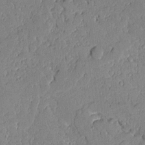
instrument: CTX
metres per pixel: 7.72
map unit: Aa
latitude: 11.2159
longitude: -128.6679
